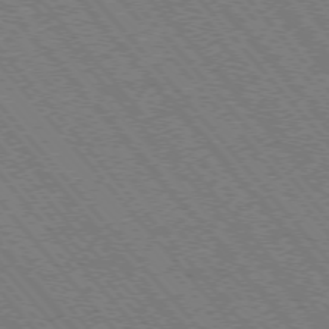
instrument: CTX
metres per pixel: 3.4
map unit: Hpe
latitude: -75.8423
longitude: -12.9514
